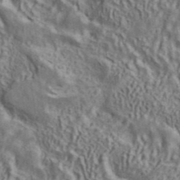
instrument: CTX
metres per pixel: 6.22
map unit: ANa
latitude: 41.3293
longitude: 14.0850
